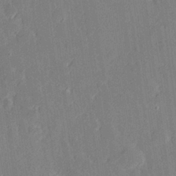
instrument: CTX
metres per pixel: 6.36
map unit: Hve
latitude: 27.2726
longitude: 145.3699
